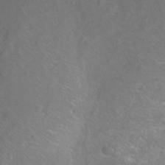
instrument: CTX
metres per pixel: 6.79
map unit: Ht
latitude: -14.8219
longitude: -43.9906
